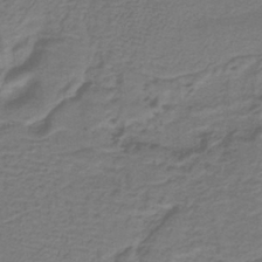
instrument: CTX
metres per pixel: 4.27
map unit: lHb
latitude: -38.4440
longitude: 57.9367
